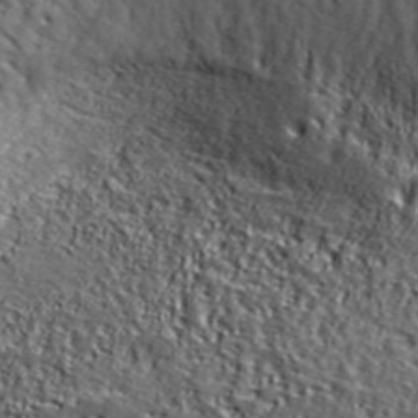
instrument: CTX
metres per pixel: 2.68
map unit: lHvf
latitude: 39.2348
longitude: -86.9325
